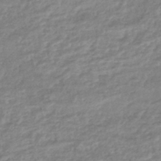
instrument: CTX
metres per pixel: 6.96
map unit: HNhu
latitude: -45.3888
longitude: 98.3684
